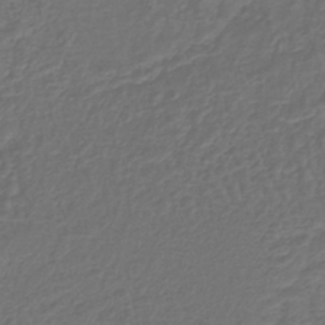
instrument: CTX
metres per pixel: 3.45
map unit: lHb
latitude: -43.2187
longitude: 61.7289
